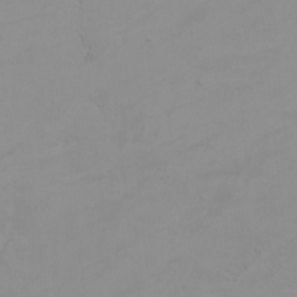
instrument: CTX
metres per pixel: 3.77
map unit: Nhu
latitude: -4.9163
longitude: -93.1403
